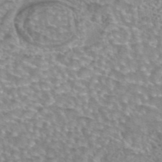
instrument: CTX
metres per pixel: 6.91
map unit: eAb
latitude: 44.0822
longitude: 104.0850
